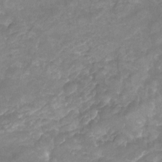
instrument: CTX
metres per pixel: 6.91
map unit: Nhu
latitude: -22.6141
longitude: -56.1010
